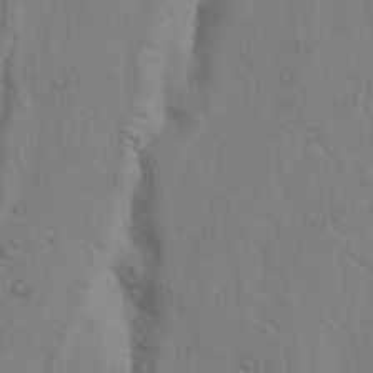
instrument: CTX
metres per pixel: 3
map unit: Nhu
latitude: 16.8380
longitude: -75.9906
